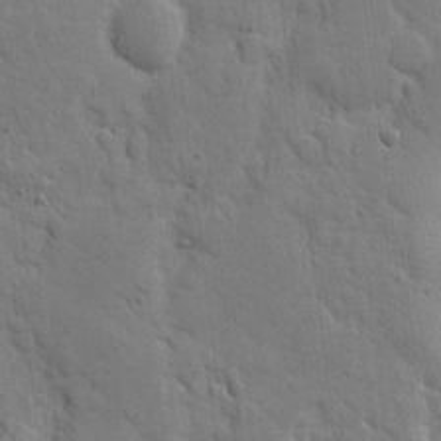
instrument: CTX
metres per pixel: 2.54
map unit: eHh
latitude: 5.4615
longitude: -70.8947
